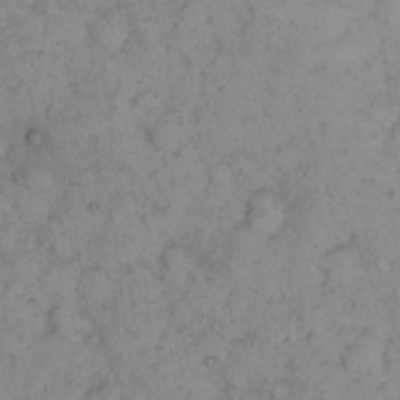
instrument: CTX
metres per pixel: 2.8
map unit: eHh
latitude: 16.2900
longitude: -63.8962
